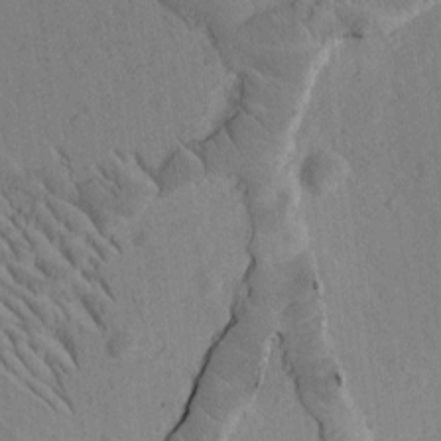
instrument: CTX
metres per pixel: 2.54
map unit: Htu
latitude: -1.7100
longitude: 172.8219
